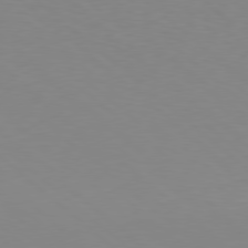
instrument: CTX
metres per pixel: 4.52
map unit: Hpe
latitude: 78.3656
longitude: -165.5938
